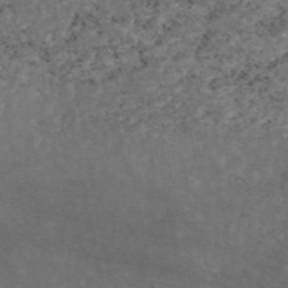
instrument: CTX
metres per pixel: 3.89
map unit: eAb
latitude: 46.1578
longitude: 117.5966
